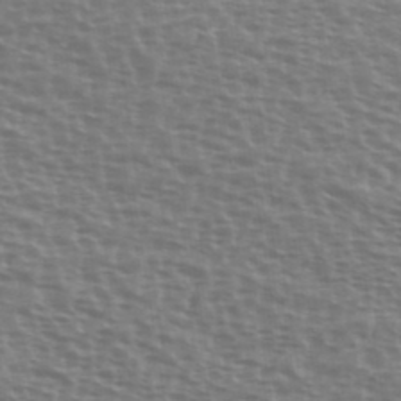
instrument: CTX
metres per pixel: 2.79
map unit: Ave
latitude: 38.1011
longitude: -113.0080
